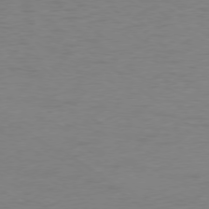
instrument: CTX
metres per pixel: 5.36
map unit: Ap
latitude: -78.5384
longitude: -68.7246
